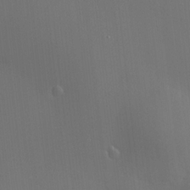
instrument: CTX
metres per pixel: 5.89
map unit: HNhu
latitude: 10.4223
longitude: 10.3684
